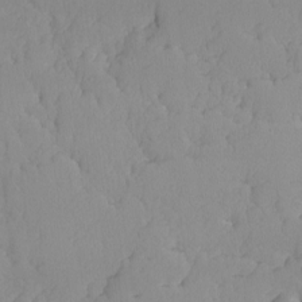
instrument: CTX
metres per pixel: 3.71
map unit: Ave
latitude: -9.3321
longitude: -116.8947
